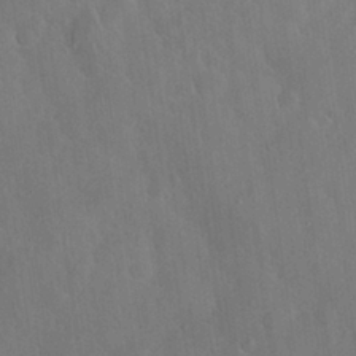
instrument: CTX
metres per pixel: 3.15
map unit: Nhu
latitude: 27.6883
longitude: -65.6316
